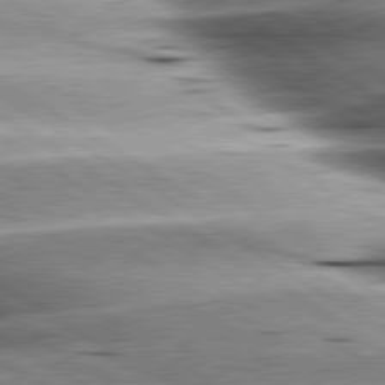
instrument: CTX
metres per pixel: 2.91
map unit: lApd
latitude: 80.1578
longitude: -141.8583
